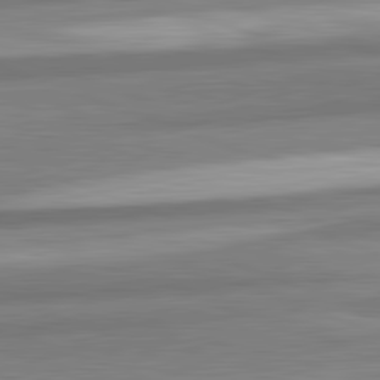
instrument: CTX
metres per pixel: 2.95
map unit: lApd
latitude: 82.2900
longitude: 179.8989
